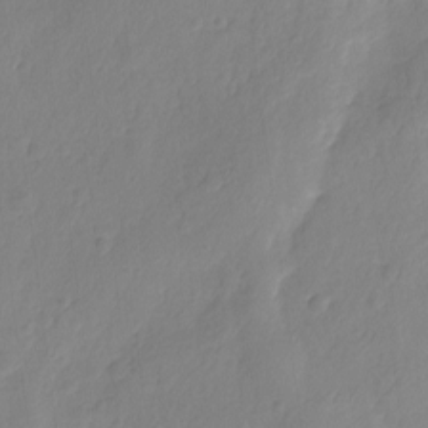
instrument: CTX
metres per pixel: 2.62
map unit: Ave
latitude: -8.1606
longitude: -119.9906
